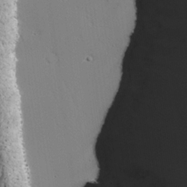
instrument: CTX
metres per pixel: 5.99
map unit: lAvf
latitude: 26.3467
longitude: -110.8380
